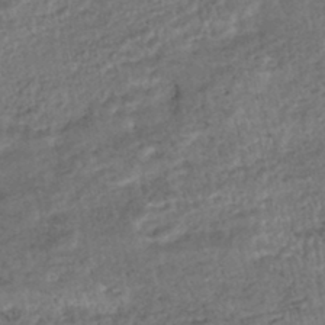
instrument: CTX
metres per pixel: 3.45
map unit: HNhu
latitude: -46.0283
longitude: 102.2362
